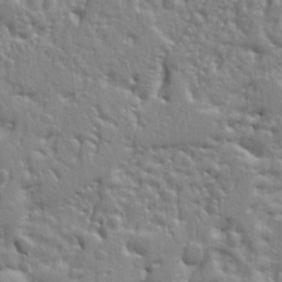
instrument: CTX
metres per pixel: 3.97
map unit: Ht
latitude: 10.3278
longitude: -77.3292
